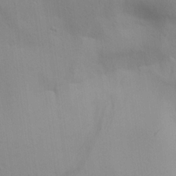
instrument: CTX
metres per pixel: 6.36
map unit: lAa
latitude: 20.1956
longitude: -138.5924
